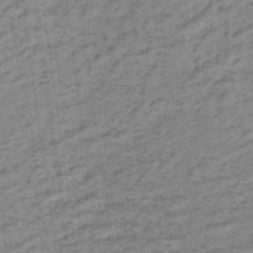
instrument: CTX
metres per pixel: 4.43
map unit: lHb
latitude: -32.9920
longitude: 67.4265
